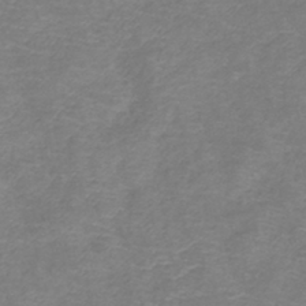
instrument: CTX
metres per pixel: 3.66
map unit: lHb
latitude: -41.6533
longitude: 78.7274
